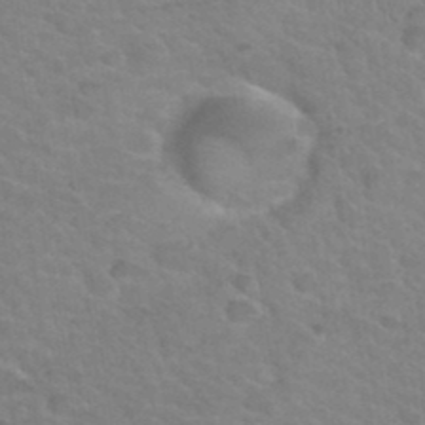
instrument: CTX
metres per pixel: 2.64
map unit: Hto
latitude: 35.2537
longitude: -50.8758
